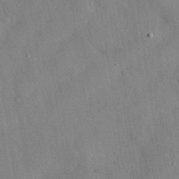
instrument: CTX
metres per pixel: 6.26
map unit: eHh
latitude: 30.7058
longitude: -76.3089
